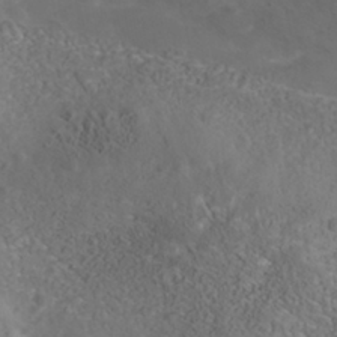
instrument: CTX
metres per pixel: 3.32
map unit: Nhe
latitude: -40.7652
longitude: -99.1970
